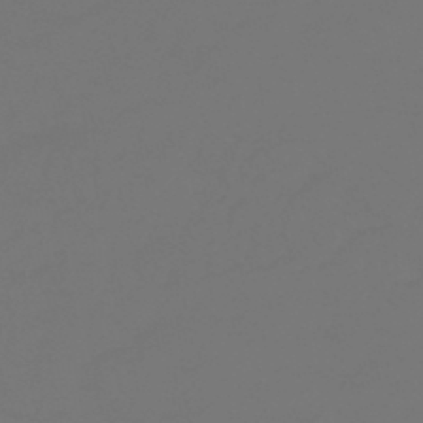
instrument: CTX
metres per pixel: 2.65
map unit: HNhu
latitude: -47.2754
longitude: 90.5196
